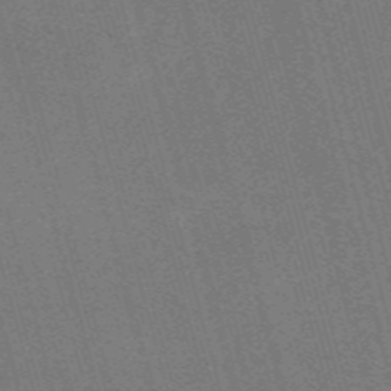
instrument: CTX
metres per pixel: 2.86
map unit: Nve
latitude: -58.5762
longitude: 62.9730
